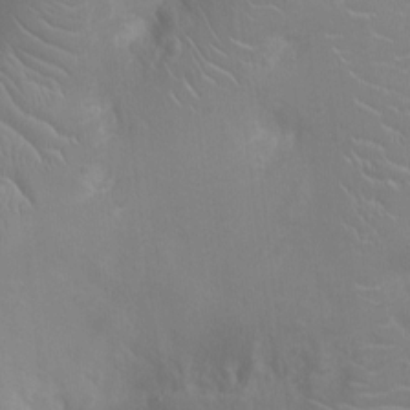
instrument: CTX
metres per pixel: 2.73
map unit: Ht
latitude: -3.0297
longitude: -16.4034
